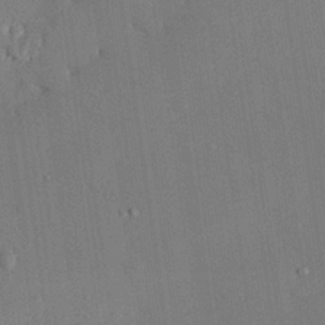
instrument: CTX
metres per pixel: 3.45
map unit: eHh
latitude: 27.2537
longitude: -80.4601
